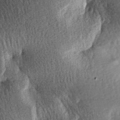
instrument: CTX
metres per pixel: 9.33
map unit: lAa
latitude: -7.7477
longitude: -127.5182
